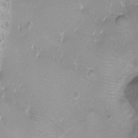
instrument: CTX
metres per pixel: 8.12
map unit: Ht
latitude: -6.7085
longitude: -19.7638
